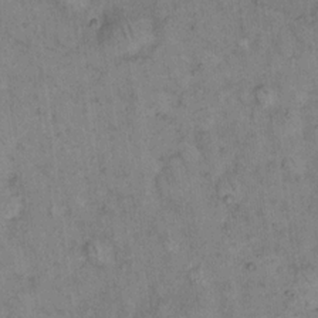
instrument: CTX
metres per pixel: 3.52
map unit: eHh
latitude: 15.0081
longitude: -65.0647
